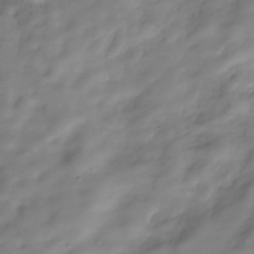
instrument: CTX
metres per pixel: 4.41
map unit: Hve
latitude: -30.5196
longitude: 94.1416
